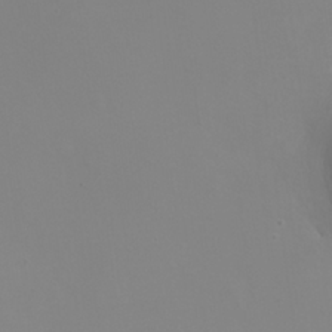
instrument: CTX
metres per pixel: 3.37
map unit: Nhu
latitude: -8.2550
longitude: -84.5924
